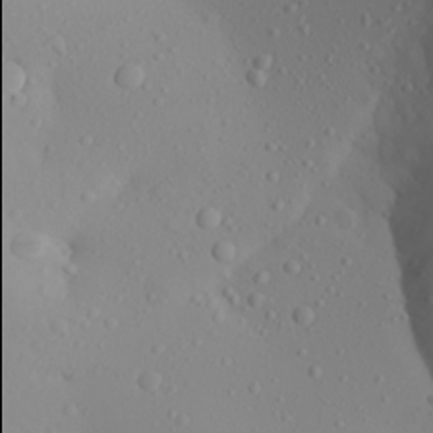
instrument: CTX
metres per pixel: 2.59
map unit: Aa
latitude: 22.7246
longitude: -145.9906
